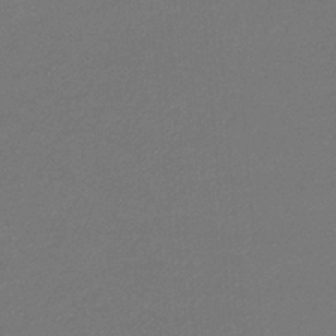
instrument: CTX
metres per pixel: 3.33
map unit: eHb
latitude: -32.4440
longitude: 69.7099
